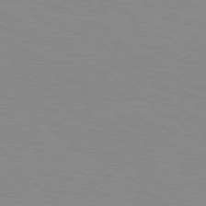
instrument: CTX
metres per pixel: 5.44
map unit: Hpe
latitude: 77.0458
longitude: -160.0444
